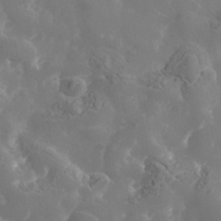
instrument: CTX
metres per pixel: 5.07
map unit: Nhe
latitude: -37.1809
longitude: -90.8191
